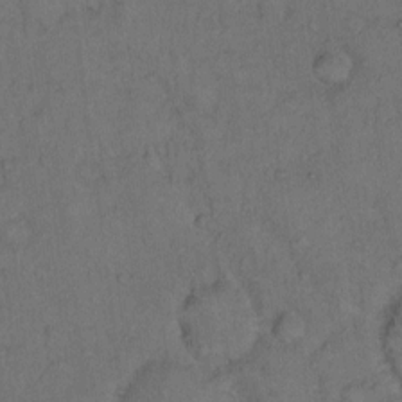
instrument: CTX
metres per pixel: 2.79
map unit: Hto
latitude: 12.3845
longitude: -57.1970
